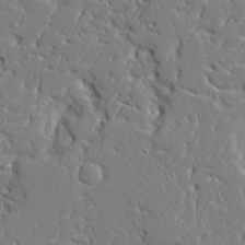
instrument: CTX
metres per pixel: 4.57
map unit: Ave
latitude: 23.4804
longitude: -129.5938
